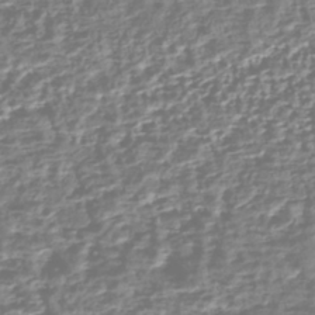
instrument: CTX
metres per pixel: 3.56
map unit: HNhu
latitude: -43.6154
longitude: 106.9353
